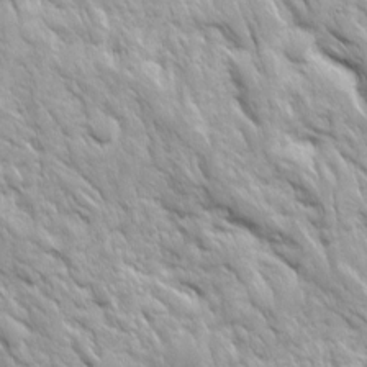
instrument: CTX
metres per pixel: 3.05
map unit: Ave
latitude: 16.2145
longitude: -132.0255
